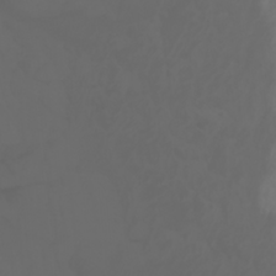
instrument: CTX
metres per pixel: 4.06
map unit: Htu
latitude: -0.8408
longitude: -75.5560
